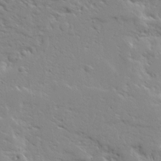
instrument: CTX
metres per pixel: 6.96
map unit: Ave
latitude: 13.9339
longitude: -139.2537
